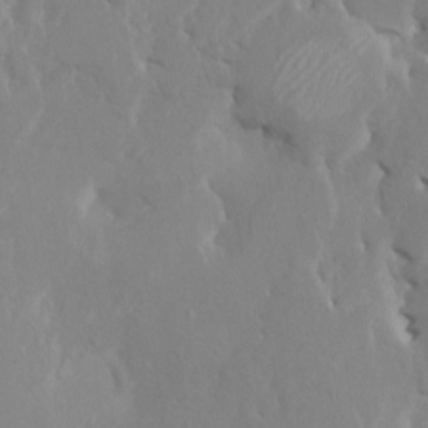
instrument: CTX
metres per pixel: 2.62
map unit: HNhu
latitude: 7.5749
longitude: -1.8016
